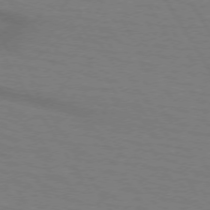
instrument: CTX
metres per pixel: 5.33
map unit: lApd
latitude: 72.5546
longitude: -57.8394
